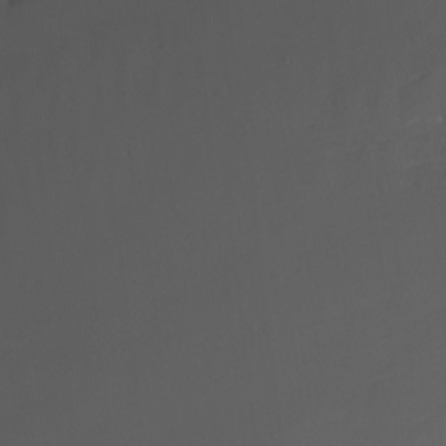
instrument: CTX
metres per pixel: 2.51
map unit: Nhu
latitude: -8.1228
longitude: -83.3859
